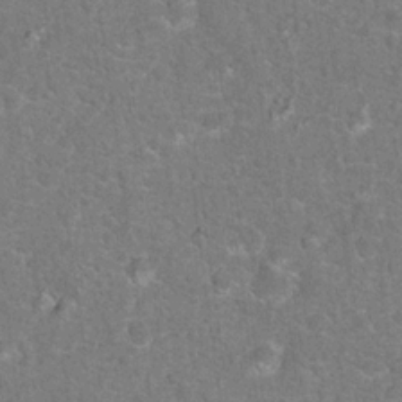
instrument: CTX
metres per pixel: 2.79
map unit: Hto
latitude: 17.1025
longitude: -42.7246
